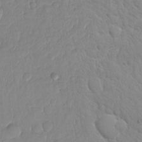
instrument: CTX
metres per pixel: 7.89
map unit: Nhe
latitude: -2.3495
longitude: -59.0836
